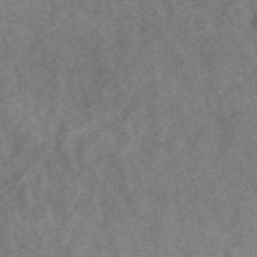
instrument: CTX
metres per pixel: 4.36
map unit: ANa
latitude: 43.1781
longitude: 26.9163
